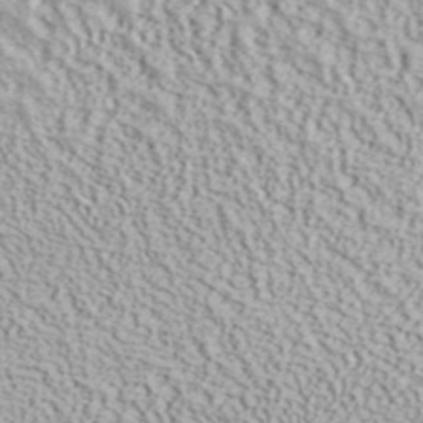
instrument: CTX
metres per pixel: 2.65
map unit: ANa
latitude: 41.4804
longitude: 18.5574
